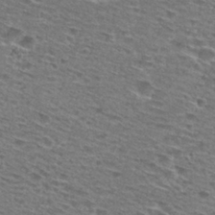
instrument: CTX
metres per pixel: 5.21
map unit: Hto
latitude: 28.7435
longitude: -47.1592
